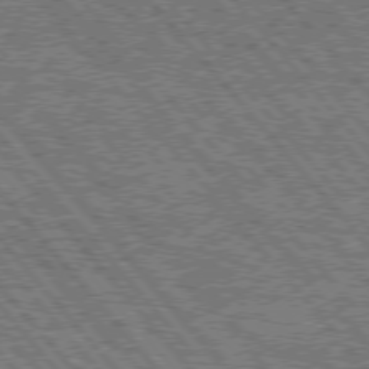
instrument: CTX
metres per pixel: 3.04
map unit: Hpe
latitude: 75.3860
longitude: -126.2523
